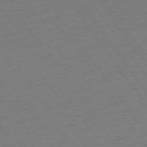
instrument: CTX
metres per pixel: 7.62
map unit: Ap
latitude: -75.0487
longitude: -89.8584
